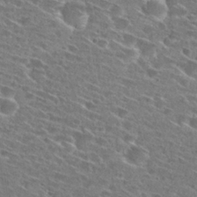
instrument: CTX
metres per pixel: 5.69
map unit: Hto
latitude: 27.0081
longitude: -46.0633
